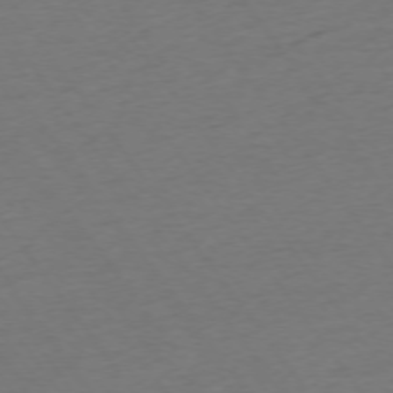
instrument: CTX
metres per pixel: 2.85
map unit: Ap
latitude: -74.7275
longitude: -89.6127
